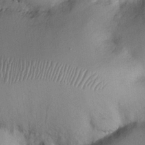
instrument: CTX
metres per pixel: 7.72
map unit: Nhu
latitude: 25.8583
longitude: -72.6869
